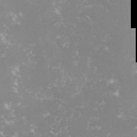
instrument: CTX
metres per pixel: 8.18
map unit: lHvf
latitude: -15.8612
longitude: -100.2523
